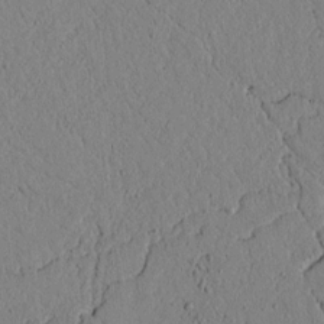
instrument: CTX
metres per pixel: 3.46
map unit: lAvf
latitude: 5.4237
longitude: 166.5763
